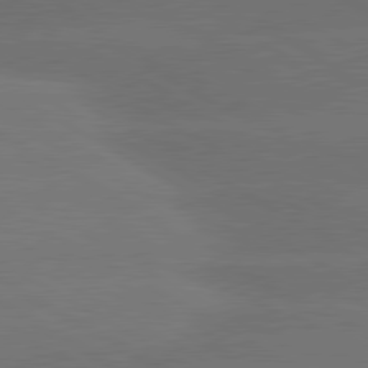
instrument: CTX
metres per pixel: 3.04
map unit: lApd
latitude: 80.6113
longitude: -146.3846
